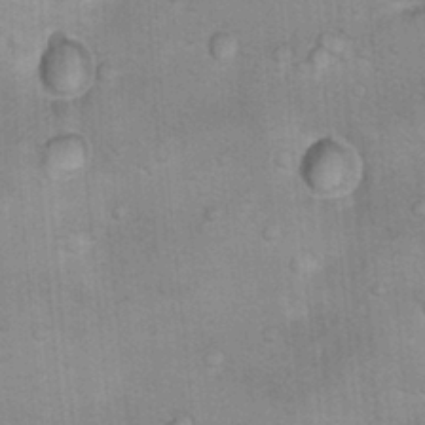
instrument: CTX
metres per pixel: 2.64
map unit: Hto
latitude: 12.0255
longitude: -36.0822
